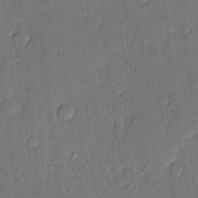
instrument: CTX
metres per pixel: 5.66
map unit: eHh
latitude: 6.3656
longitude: -73.9339
